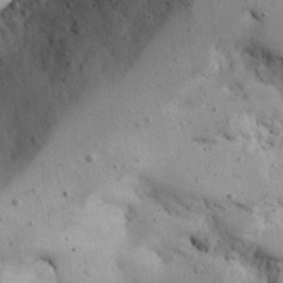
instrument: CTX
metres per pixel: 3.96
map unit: Aa
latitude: 23.5560
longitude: -127.8772
